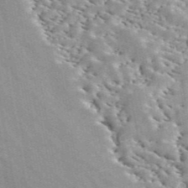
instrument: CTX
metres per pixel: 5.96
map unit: ANa
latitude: 44.4412
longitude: 47.0297
